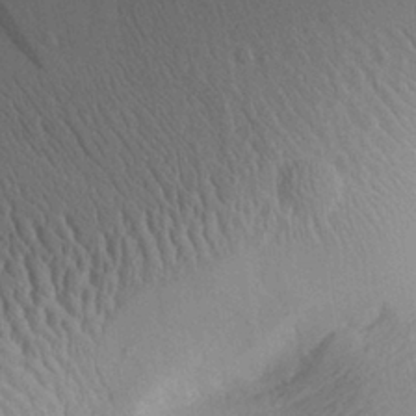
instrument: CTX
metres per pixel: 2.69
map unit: Aa
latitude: 28.5357
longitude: -135.9906
